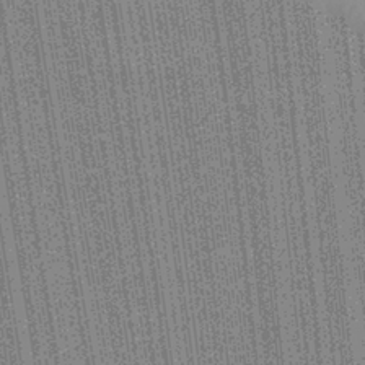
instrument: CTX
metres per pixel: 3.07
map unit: Aa
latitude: 26.8002
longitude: -147.1404
